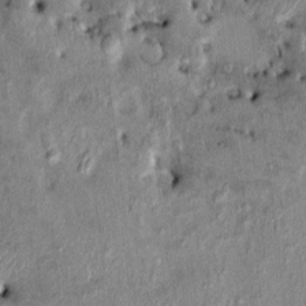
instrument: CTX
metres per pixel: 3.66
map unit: HNhu
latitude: 6.7435
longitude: 0.2551
